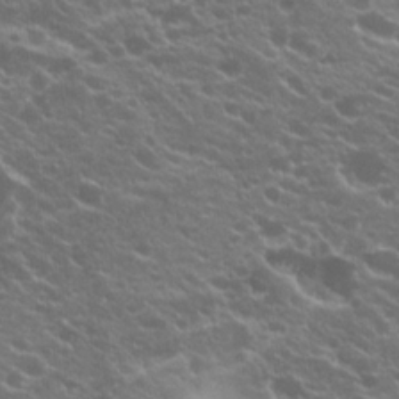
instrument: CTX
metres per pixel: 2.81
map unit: Hto
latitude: 20.4034
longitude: -35.2348
